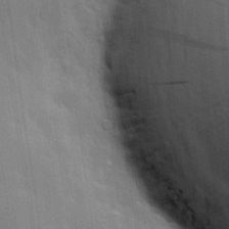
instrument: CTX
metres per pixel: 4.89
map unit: lHvf
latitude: 18.3467
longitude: -113.7072
